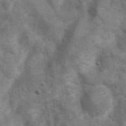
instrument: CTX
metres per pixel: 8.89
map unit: Nhu
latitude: 6.8191
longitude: -22.8191
